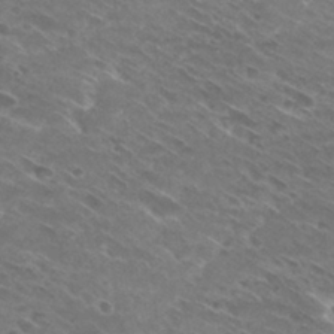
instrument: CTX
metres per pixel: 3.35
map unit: Hto
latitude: 29.5749
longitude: -44.1955
